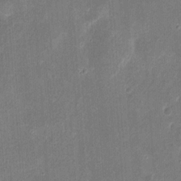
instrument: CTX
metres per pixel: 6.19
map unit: eHh
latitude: 8.8191
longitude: -73.3860
